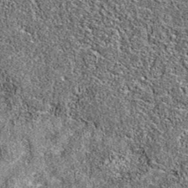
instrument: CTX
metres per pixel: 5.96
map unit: eAb
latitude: 36.9325
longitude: 105.7477
